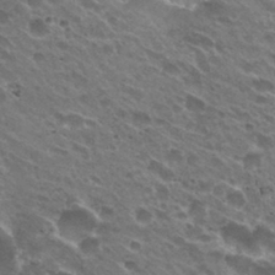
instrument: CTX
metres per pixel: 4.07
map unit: Hto
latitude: 31.2537
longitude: -43.5938
